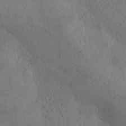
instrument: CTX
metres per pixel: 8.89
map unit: Nhe
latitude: -36.9163
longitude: 139.0865
